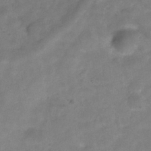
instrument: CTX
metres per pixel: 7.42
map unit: Hve
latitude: -32.2173
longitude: 89.5966
